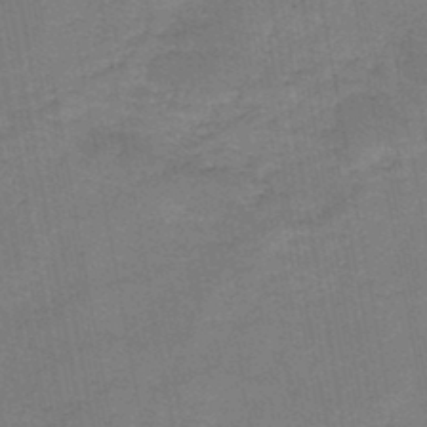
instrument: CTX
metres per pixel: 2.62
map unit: HNb
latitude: -45.8233
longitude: -37.3671
